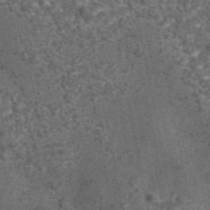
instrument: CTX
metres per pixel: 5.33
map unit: eAb
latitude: 43.1592
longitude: 105.3320
